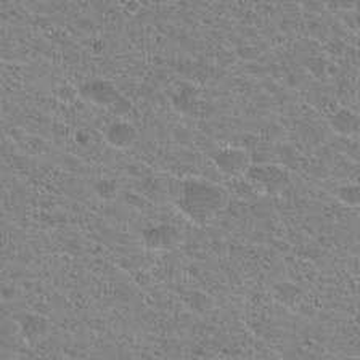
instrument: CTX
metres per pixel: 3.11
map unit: Hto
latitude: 23.5938
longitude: -43.5749
